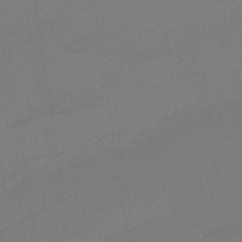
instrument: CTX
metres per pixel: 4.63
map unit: HNb
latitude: -37.1998
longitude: 54.8597
